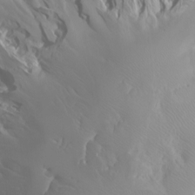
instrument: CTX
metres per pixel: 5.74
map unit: Htu
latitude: -6.6518
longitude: -71.3670
